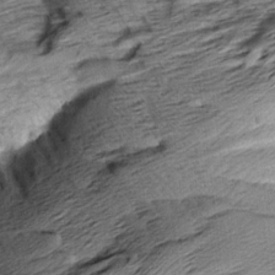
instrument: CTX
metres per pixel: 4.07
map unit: Aa
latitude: 8.9514
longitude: -141.2348
